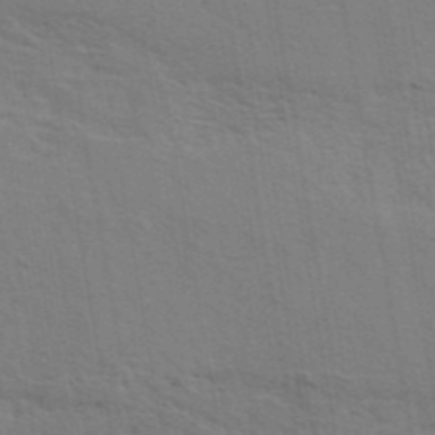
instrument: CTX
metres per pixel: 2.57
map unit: eAb
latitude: 42.5735
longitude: 107.9556
